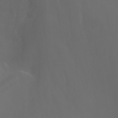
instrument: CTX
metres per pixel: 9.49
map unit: Nhu
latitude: -13.5210
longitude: -71.1403
